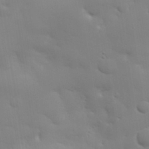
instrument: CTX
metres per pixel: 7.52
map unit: eHh
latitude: 30.4412
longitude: -82.1011
